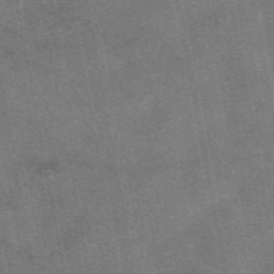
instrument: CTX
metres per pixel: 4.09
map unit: eAb
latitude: 48.0444
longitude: 122.2173
